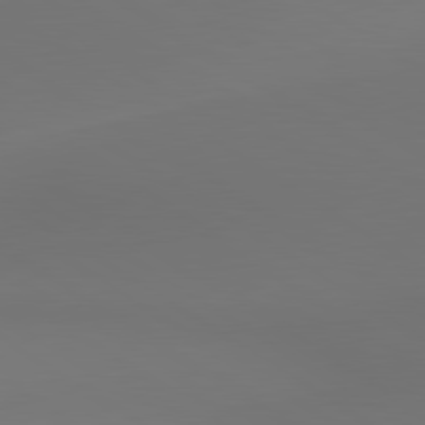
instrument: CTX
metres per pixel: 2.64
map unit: lApd
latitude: 80.9892
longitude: 152.2739
